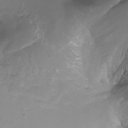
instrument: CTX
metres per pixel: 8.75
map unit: Aa
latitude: -12.7841
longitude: -68.6680
